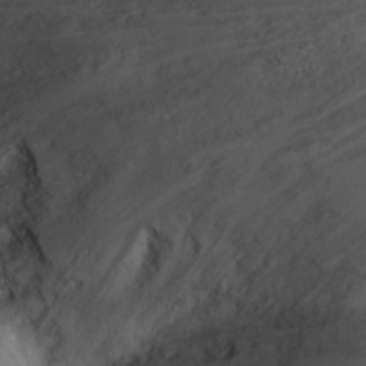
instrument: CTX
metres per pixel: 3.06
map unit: Nhu
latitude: 23.2726
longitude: -61.9717
